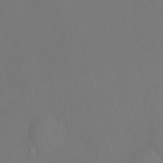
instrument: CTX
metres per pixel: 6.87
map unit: Ht
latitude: -11.8800
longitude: -43.8772
